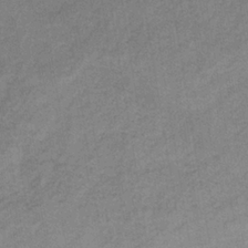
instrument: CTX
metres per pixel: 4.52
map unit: HNb
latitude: -33.0676
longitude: 57.1998
